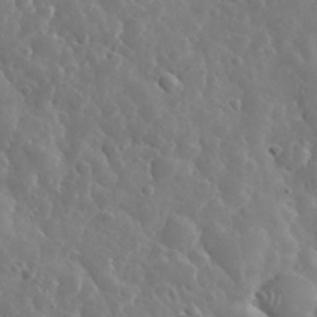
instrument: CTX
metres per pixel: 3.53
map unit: eHh
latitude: 34.0822
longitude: -57.7449
